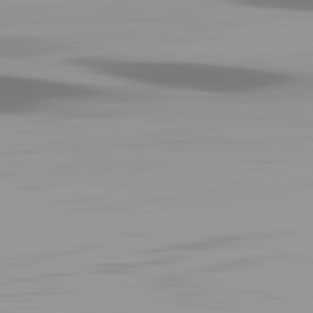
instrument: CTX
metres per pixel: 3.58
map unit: lApd
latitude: 82.8002
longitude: -133.5749
